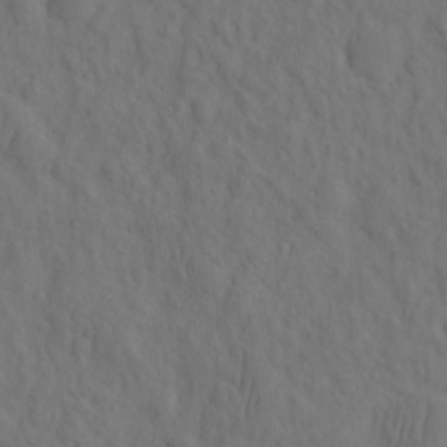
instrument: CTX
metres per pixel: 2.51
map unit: eHh
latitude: -2.5951
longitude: 17.9745
